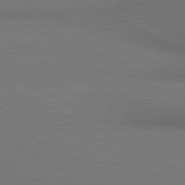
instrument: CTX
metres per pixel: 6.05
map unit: lApd
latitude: 80.9136
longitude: 138.1795
